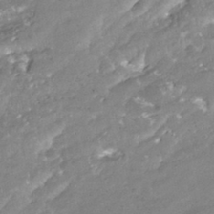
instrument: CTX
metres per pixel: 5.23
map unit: ANa
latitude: -41.5210
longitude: 103.6344
